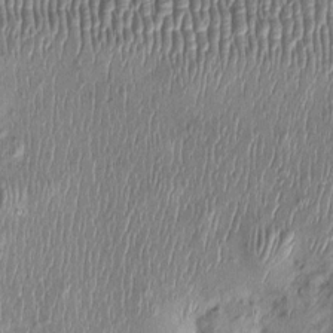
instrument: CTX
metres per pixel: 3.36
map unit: Nhu
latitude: -1.2565
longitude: -14.4034
